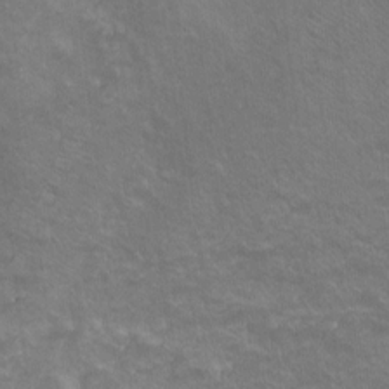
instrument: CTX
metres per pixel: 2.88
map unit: Ht
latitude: -10.2740
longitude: -38.3845
